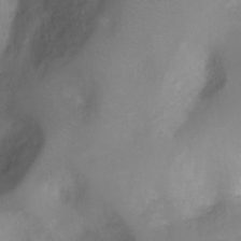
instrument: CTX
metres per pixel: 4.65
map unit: Ht
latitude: -0.6708
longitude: -36.3467
